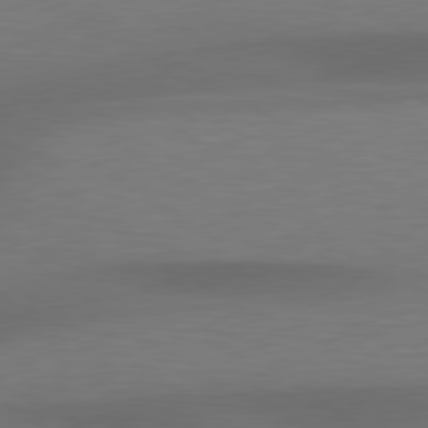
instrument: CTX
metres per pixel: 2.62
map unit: lApd
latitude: 79.4238
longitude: -91.1781
